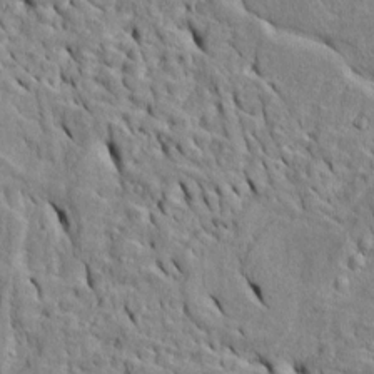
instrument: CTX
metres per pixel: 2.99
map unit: Htu
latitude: -5.8422
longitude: 153.5588
